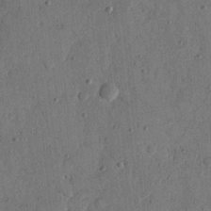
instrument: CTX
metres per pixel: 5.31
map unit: eHh
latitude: 13.7828
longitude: -68.0444
